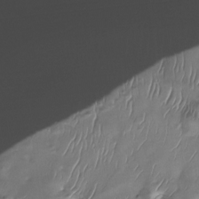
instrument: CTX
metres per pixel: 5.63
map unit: Nhu
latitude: -28.4062
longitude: -65.1214
